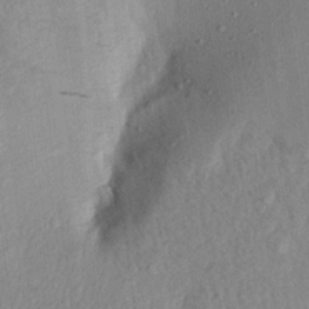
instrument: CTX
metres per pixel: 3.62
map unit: Aa
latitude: 20.3656
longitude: -143.4238
